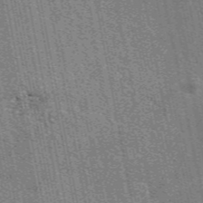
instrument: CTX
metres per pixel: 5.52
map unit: eAb
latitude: 50.6679
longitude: 107.7100
